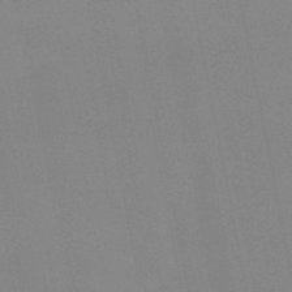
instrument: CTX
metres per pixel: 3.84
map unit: eHb
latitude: -50.1417
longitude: 68.9541
